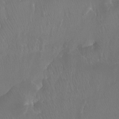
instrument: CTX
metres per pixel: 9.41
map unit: Ht
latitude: -13.9178
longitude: -44.1011
